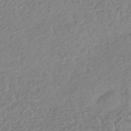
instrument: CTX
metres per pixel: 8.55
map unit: HNhu
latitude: -45.1242
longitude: 92.5763
